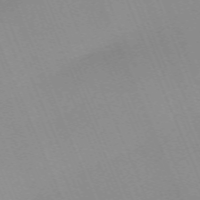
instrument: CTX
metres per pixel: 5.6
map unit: Nhu
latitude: -67.5210
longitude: 38.7463
